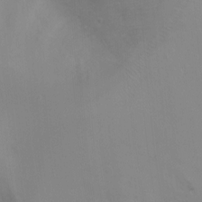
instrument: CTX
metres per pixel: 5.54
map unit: Ht
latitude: -9.9367
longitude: -28.1767
